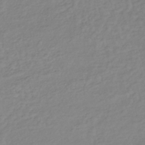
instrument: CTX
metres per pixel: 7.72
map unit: lHb
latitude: -36.1039
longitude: 69.4265
